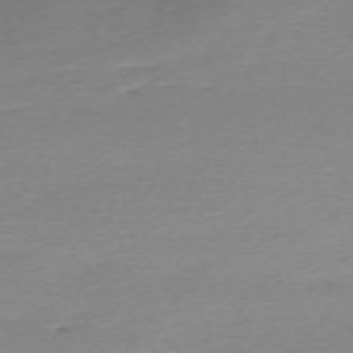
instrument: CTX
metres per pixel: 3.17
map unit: Nhu
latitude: -67.1620
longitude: 39.5021
